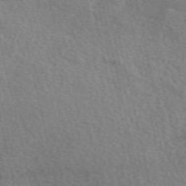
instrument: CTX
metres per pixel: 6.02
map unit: eAb
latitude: 50.7624
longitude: 113.7667
